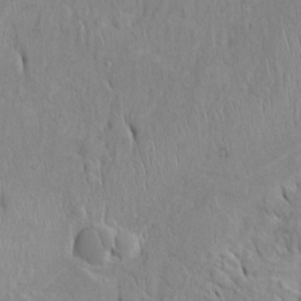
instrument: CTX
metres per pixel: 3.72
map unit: Htu
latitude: -4.5951
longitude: 152.3117
